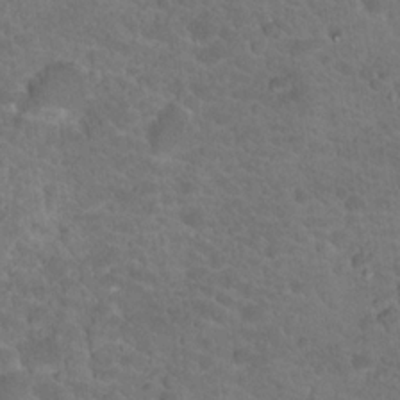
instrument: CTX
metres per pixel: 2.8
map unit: Hto
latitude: 18.5734
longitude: -34.7246
